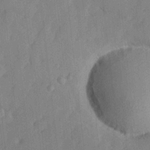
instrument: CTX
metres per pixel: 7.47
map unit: lHvf
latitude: 23.7261
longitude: 142.9163
